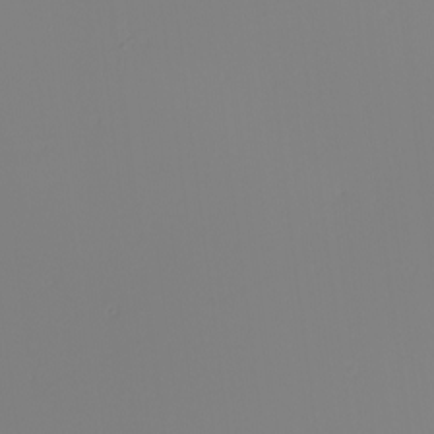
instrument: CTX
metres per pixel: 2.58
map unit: Nhu
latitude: -6.1983
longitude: -95.1970
